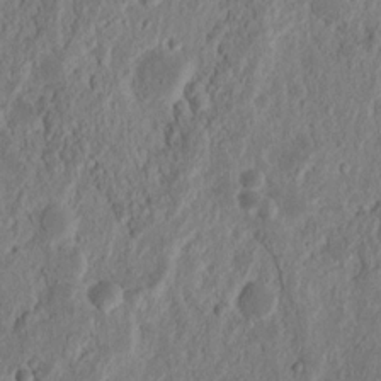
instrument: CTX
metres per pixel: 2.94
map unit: Nhu
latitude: 13.7828
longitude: -73.8395
